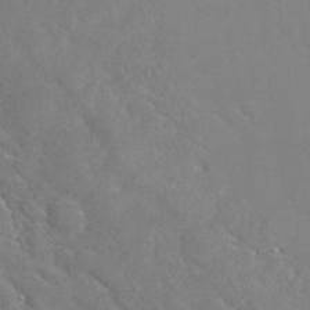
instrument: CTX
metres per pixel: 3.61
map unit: Nhu
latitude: 28.5923
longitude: -52.2523
